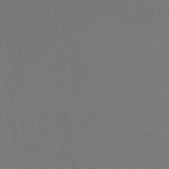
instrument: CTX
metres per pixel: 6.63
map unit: lHb
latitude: -47.4643
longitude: 74.1228
